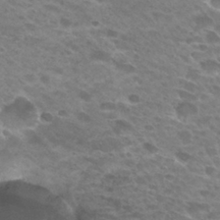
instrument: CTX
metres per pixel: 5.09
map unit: Hto
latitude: 29.1781
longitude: -42.4601
